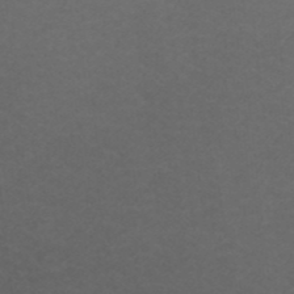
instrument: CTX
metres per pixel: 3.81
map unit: ANa
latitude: 39.5371
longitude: 23.9178
